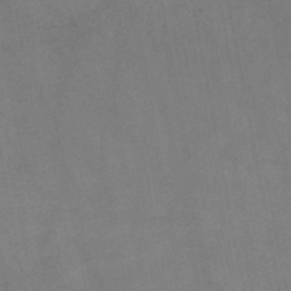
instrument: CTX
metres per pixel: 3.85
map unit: HNb
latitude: -48.1606
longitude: 56.4629
